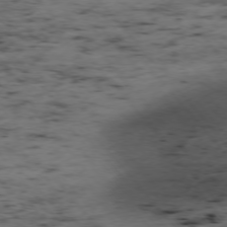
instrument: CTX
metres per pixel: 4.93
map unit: Ap
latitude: -76.0283
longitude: -61.2348
